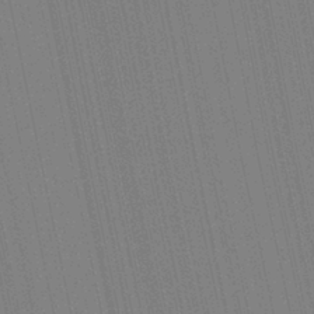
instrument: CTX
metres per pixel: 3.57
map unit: Aa
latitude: 29.2537
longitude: -147.7450
